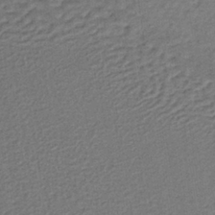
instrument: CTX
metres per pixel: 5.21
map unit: lHb
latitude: -37.4454
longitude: 59.7288
